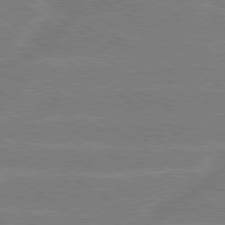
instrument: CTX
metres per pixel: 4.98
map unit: Hpe
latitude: 79.2537
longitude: -130.4034
